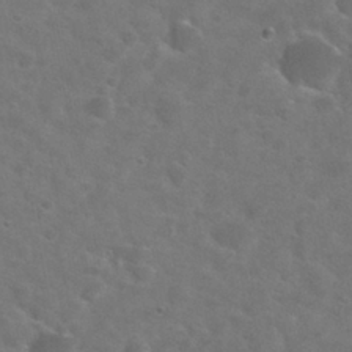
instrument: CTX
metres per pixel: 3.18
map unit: Nhu
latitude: 28.7813
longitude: -48.4223
